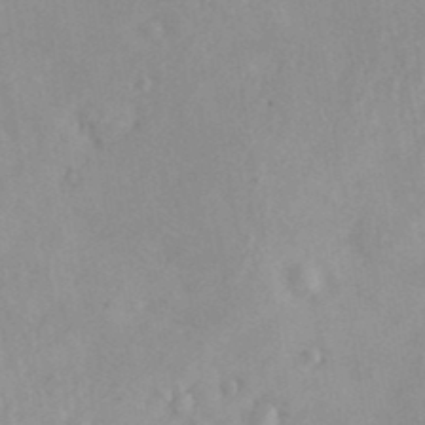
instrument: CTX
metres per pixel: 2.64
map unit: Nve
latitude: -8.9353
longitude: 174.6896
